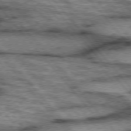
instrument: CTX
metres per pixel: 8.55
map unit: lApd
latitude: 75.6316
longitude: -49.6883
